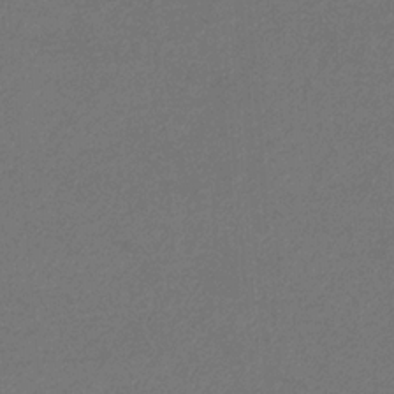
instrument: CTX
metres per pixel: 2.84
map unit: eHb
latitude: -32.4251
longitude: 69.7666
